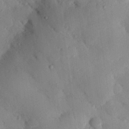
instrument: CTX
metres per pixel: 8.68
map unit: eHh
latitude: 27.2915
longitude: -79.6505
